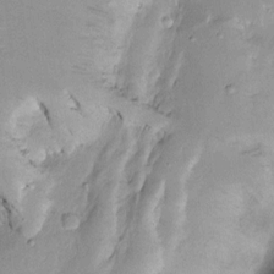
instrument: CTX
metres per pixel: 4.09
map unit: Htu
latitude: 0.3467
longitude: 149.3888
